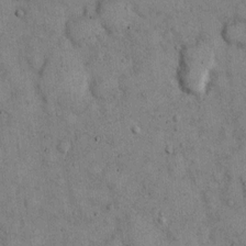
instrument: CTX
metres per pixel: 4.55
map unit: Hto
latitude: 13.1403
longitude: -60.2522
